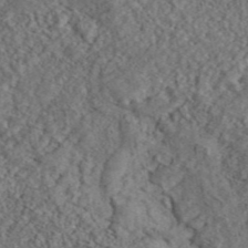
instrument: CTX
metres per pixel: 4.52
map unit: ANa
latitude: 44.8947
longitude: 47.6344
